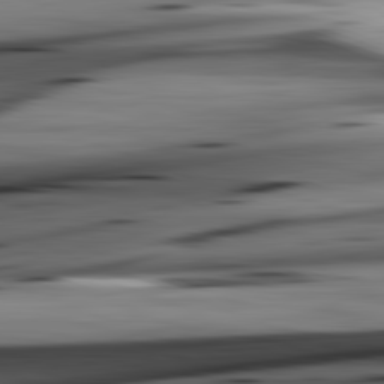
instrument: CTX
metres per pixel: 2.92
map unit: lApd
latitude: 82.4223
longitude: 151.7855
